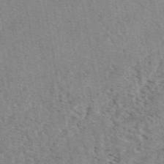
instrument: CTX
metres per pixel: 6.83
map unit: eAb
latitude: 48.5546
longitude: 104.2361
